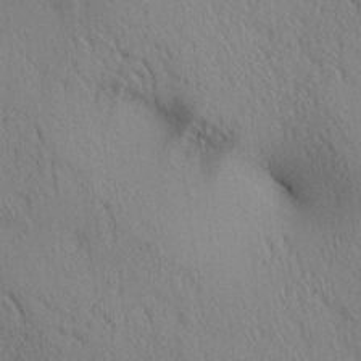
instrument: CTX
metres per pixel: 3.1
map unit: lAa
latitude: 4.4223
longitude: -117.2348
